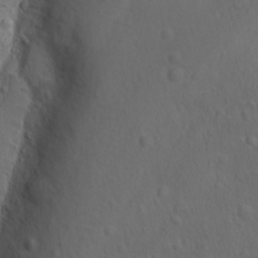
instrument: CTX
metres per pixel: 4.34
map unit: Ave
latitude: -8.6896
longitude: -121.3293
